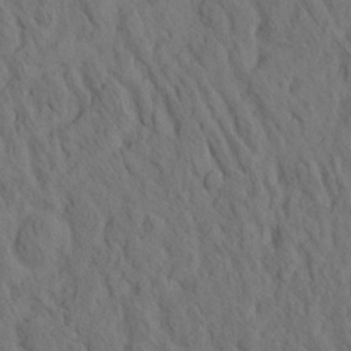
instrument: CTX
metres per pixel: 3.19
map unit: eHh
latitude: -1.5211
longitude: 18.0661
